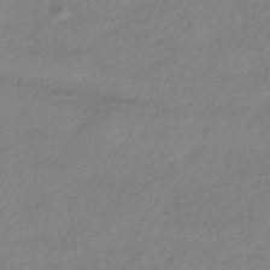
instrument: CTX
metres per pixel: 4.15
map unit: HNhu
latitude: -43.2375
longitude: 96.5574
